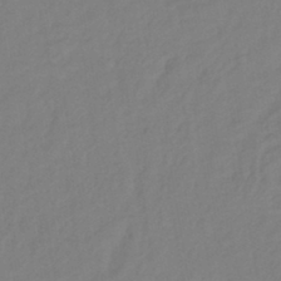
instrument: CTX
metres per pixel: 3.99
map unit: lHb
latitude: -42.1416
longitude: 74.6708
